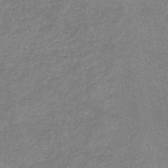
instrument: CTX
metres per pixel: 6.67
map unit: eHb
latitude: -37.3509
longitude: 76.2928
